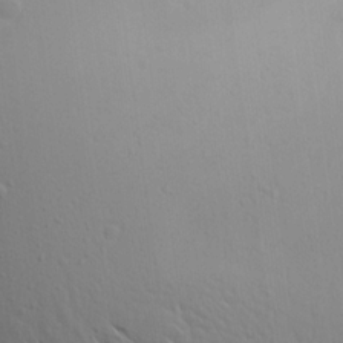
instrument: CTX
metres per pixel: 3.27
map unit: Aa
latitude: 19.0458
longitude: -143.8772
